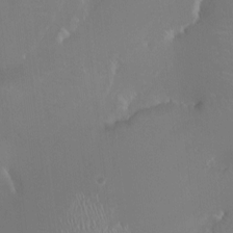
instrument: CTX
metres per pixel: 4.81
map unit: HNhu
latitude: -3.0675
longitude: -6.4601
